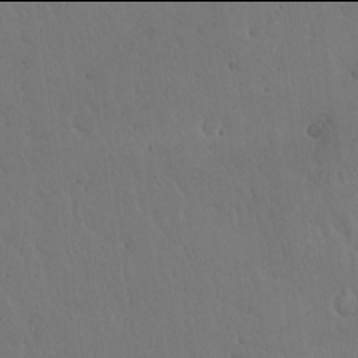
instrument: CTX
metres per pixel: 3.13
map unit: Hto
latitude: 17.9906
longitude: -59.9339
